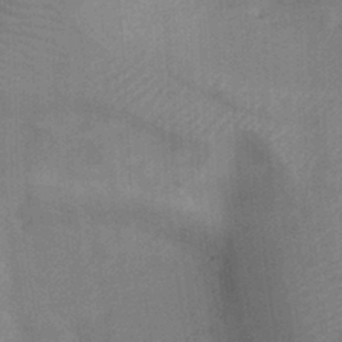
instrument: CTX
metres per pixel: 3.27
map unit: Hve
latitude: -31.8233
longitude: 95.4832
